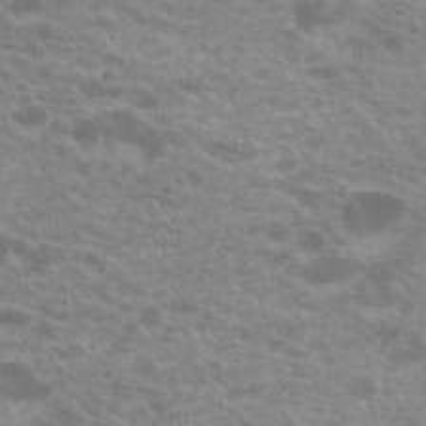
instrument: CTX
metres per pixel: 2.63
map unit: Hto
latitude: 21.1026
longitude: -37.1214
